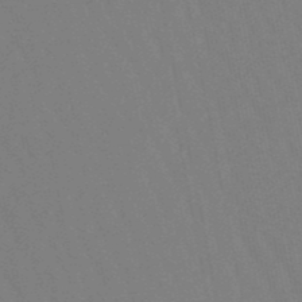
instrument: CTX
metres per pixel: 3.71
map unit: lHb
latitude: -49.6722
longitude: 71.2187
